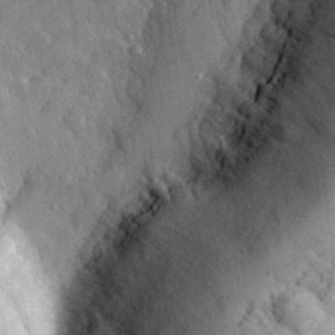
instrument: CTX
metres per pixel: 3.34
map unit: eHh
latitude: 32.1389
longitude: -80.2145
